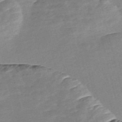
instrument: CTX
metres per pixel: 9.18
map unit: Nve
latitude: -56.8975
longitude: 58.5384
